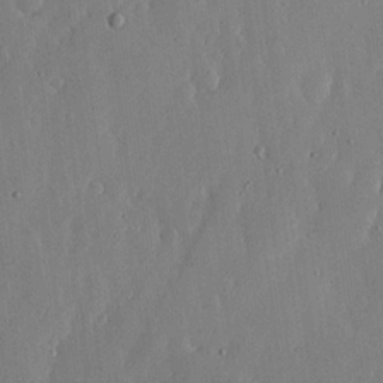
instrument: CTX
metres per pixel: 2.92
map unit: lHvf
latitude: 17.4615
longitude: -114.8568
